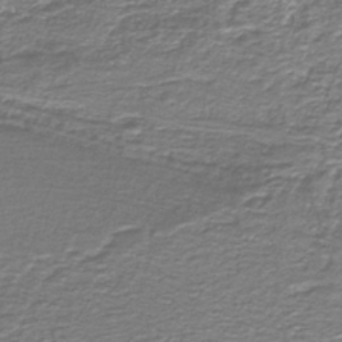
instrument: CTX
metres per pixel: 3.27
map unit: lHb
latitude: -40.6707
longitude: 54.9353
